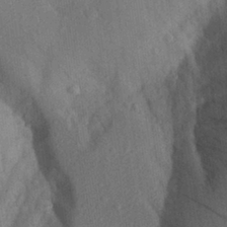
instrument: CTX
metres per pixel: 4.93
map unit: Aa
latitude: 27.7828
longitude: -145.3670
